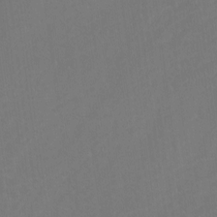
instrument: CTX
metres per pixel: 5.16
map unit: Htu
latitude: -10.6518
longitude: -73.2726
